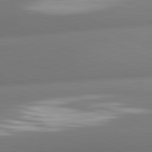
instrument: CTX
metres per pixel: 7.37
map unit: lApd
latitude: 81.1592
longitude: -161.9528
